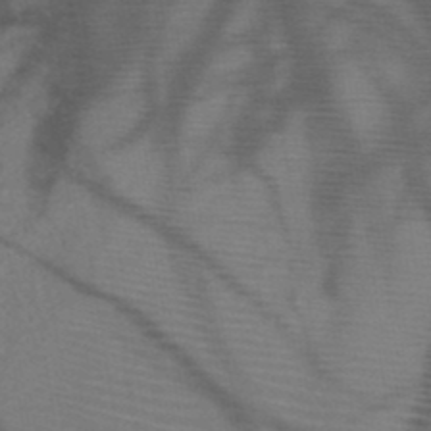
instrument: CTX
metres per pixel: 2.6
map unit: HNb
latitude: -49.6722
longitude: -45.1025
